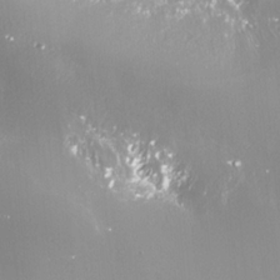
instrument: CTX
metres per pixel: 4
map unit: Nhe
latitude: -35.7667
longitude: -91.5560
